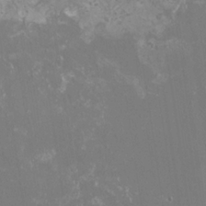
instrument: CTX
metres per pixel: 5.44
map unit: HNhu
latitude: -0.1417
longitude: 4.2928
